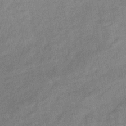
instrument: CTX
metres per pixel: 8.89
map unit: lHb
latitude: -33.9367
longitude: 65.4266
